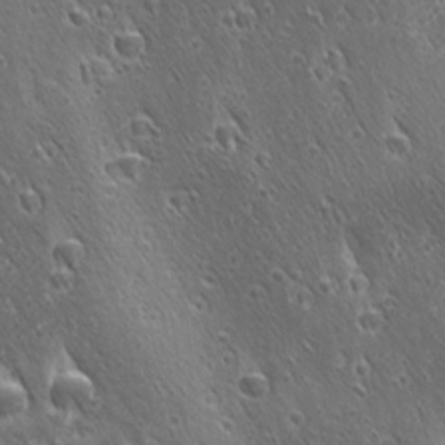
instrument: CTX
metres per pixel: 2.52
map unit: Ave
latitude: 21.4427
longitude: -137.3293
